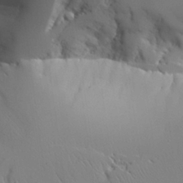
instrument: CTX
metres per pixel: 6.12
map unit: Aa
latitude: 25.4993
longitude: -129.9528
